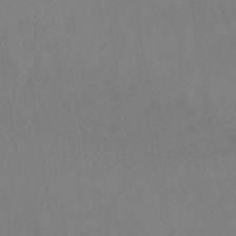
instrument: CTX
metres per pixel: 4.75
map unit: HNhu
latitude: -44.0472
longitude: 94.7085
